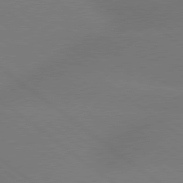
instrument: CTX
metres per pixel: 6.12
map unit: lApd
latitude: 79.2915
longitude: -150.3845
